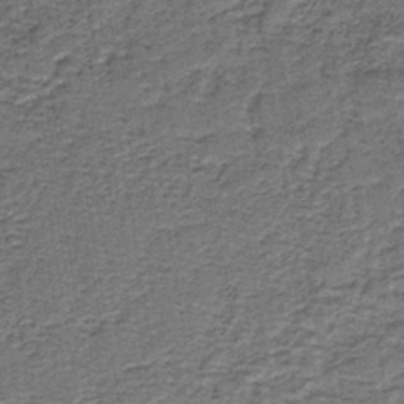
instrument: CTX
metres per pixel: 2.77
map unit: HNb
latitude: -39.4266
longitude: 50.5952
